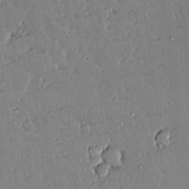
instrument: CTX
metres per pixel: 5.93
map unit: lAvf
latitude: 14.7247
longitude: -127.4616
